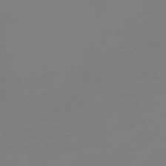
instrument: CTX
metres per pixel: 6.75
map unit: Nve
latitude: -56.7463
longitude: 62.3684
